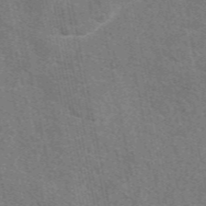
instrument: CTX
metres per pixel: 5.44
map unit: eAb
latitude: 50.5545
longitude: 112.3495
